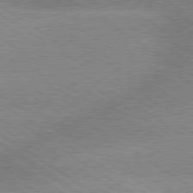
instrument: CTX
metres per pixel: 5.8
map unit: lApd
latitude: 79.5560
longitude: -152.3845
